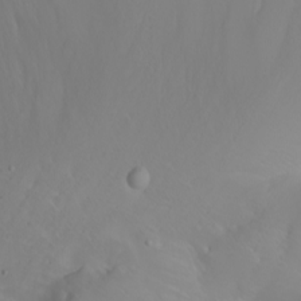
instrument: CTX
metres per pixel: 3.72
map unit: Nhu
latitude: -6.4818
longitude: -89.2159
